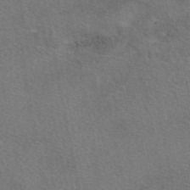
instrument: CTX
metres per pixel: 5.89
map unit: eAb
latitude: 48.8569
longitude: 115.8422
